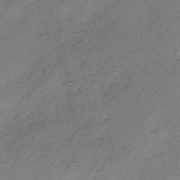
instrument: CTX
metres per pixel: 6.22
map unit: HNhu
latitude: -41.5399
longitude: 105.6344
